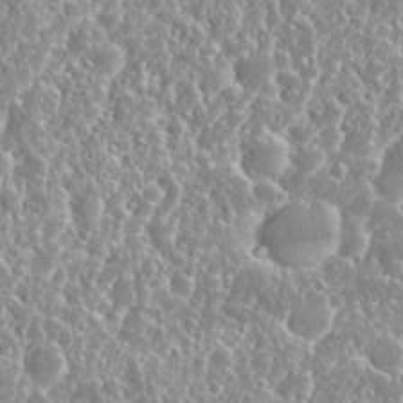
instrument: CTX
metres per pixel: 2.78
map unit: Nhu
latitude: 26.1200
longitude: -60.6301
